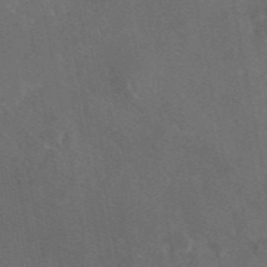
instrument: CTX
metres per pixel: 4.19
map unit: eAb
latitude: 46.3468
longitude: 109.7100
